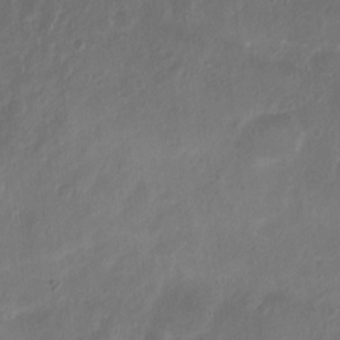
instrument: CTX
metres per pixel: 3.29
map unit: Nhu
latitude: 4.5735
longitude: -16.6868
